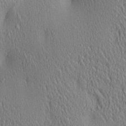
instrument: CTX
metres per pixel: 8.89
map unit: lAa
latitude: 5.1781
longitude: -117.3482
